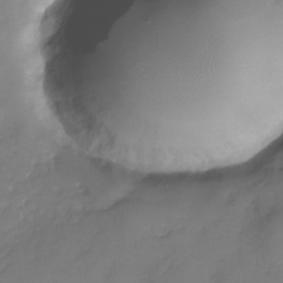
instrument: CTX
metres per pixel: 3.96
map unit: Nhu
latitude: -28.6896
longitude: -72.2145
